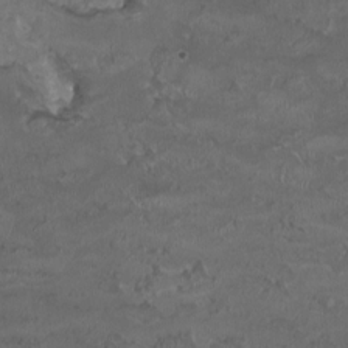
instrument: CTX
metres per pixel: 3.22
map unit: HNhu
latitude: 2.0255
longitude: -3.9528
